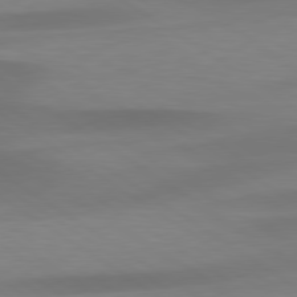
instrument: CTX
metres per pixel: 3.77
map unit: lApd
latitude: 79.3671
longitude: -92.7813
